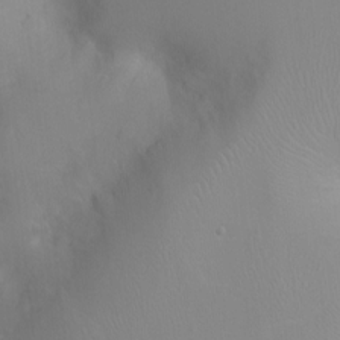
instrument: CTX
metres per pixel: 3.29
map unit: Ht
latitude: -0.3307
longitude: -16.4223
